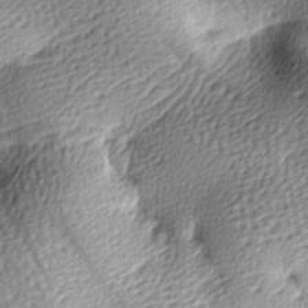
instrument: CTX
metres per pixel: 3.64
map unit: lAa
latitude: -9.5966
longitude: -125.3103
